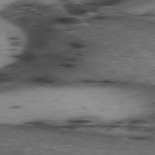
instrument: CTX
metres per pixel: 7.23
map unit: lApd
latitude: 77.2348
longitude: -50.0255
